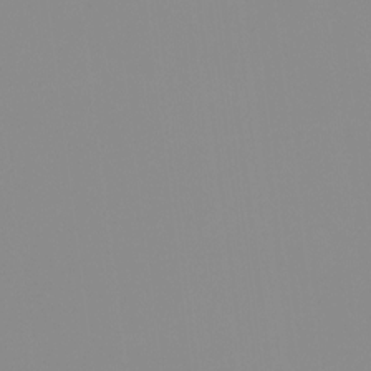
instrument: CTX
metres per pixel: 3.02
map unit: Hto
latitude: -8.1039
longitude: -49.9717
